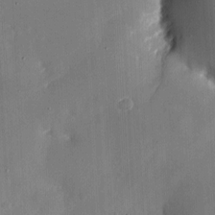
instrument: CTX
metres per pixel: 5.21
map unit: eHh
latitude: 4.9514
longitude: -68.7813
